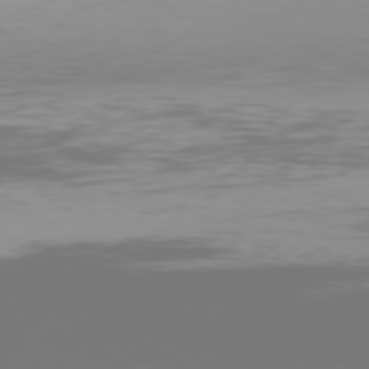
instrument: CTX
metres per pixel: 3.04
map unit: Hpe
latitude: 78.1011
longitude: -144.8002
